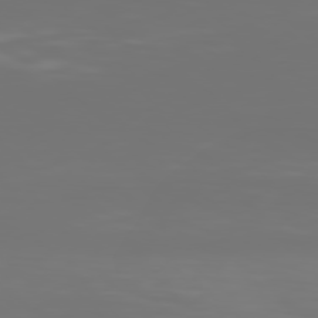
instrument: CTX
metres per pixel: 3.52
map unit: Hpe
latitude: 77.8394
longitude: -142.9703
